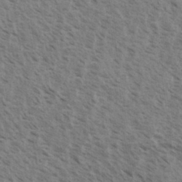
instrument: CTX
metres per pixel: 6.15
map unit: eHh
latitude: 33.8205
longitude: -140.3278
